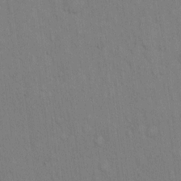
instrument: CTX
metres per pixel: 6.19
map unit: Hto
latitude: 13.1781
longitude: -61.1970
